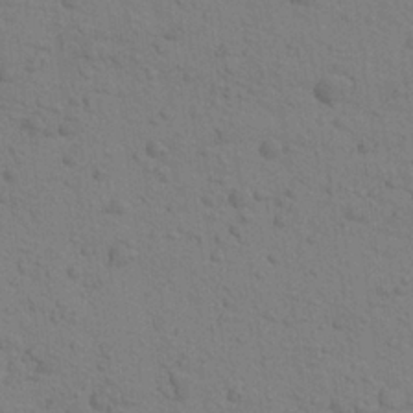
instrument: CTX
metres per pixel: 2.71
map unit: Aa
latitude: 23.6505
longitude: -148.4601
